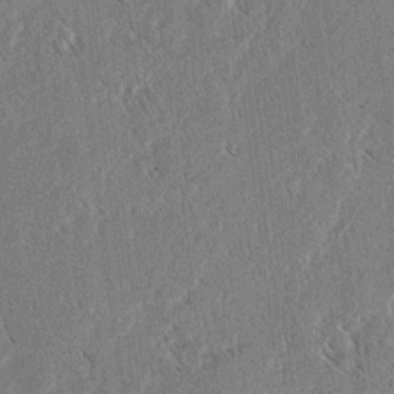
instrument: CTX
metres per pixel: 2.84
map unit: lAvf
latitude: 3.5749
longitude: -106.2334
